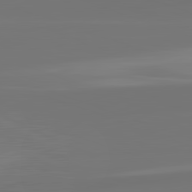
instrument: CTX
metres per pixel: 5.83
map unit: lApd
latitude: 82.4412
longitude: 158.6896
